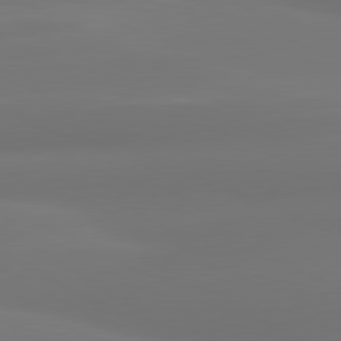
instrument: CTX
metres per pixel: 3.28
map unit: lApd
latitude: 80.8380
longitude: -164.0822
